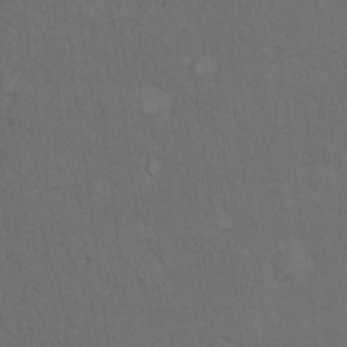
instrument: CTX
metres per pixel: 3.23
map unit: Nhu
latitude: 9.8961
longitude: -25.5749
